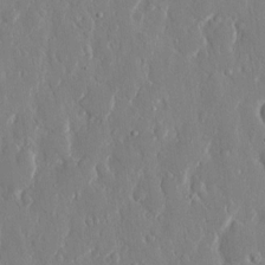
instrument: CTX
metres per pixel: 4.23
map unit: eHh
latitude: 12.6491
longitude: -71.1970
